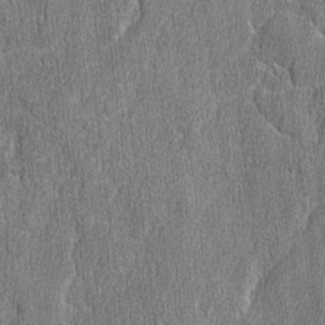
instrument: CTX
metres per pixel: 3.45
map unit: lAvf
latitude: -8.1039
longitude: -114.1010
